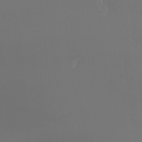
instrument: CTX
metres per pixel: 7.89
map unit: Aa
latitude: -8.7274
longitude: -78.2145
